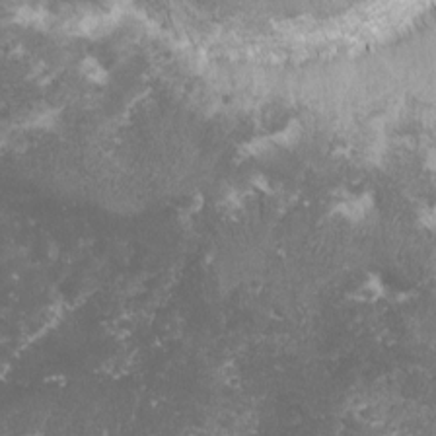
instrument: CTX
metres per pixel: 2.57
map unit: lHvf
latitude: -16.0472
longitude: -99.5560
